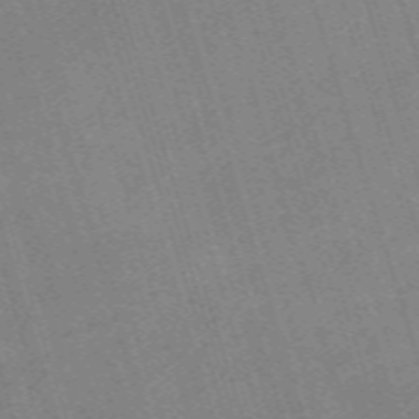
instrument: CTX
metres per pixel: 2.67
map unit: eHh
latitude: -62.8597
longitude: 51.7478
